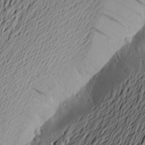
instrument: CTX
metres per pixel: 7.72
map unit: Aa
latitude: 22.4034
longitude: -149.0458
